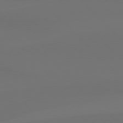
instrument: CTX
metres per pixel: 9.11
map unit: Hpe
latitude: 76.6679
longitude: -132.4979
